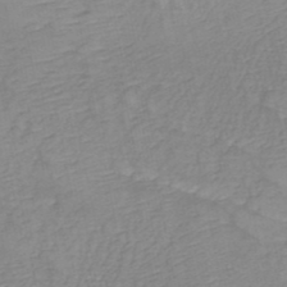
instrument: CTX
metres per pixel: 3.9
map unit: HNb
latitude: -48.9731
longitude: -50.2522
